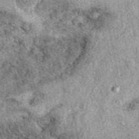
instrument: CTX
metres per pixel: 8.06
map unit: eAb
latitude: 39.1781
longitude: 110.3306
